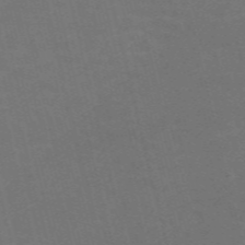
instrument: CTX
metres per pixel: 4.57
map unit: Nve
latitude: -59.2375
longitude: 63.2565
